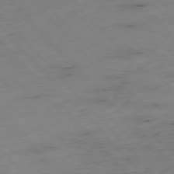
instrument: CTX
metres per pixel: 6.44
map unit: Hpe
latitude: -76.7463
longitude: -17.5749
